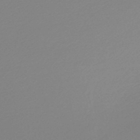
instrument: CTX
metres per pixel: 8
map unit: lHb
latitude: -48.3684
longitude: 65.6344
